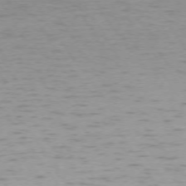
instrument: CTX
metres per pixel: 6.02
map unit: Ap
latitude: -74.3685
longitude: -79.8017
